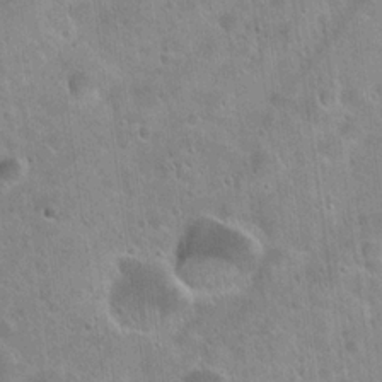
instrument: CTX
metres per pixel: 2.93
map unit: Hto
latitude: 21.9150
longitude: -53.9528
